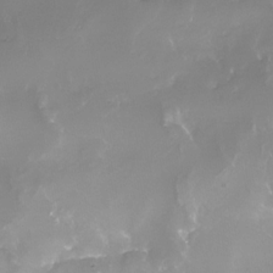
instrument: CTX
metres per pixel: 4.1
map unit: Nhe
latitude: -32.9353
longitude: -93.1214
